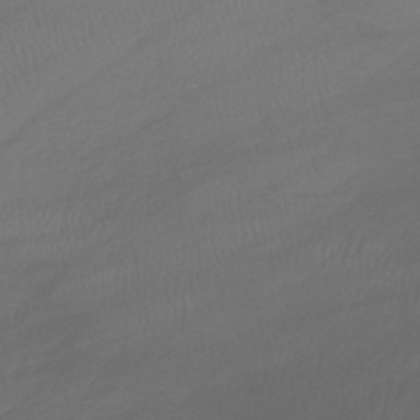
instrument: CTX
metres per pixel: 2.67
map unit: lHb
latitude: -39.6533
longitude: 70.3873
